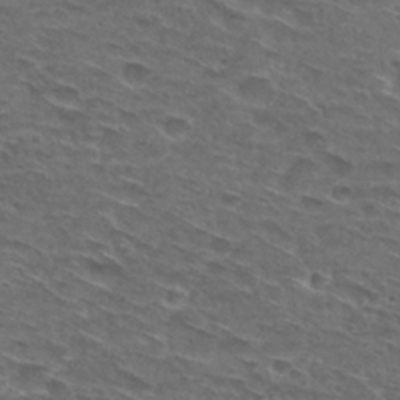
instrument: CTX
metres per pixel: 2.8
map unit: Hto
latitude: 30.0444
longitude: -47.5938
